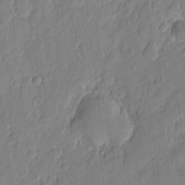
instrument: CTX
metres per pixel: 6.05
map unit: eHh
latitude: 6.5924
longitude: -73.2726
